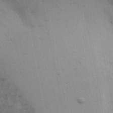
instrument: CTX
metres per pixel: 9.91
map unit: lAa
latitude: 18.8758
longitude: -138.5357
